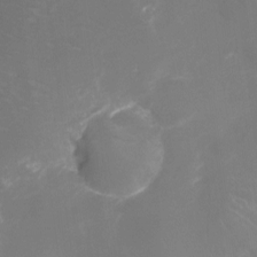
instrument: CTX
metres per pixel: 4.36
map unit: Nhu
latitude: -9.2376
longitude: -42.5924
